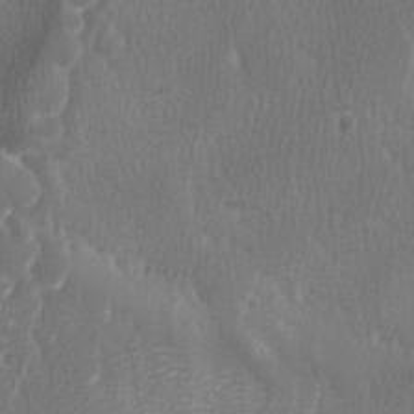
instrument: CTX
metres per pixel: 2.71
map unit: Ave
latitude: -7.4076
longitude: -122.6679
